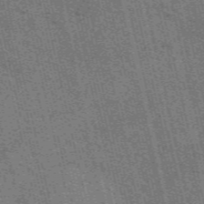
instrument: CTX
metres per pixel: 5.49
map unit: eAb
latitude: 51.2159
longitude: 110.0850
